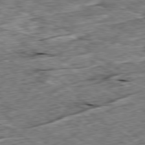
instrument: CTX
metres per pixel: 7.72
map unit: Ap
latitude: -79.6344
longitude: -85.6505
